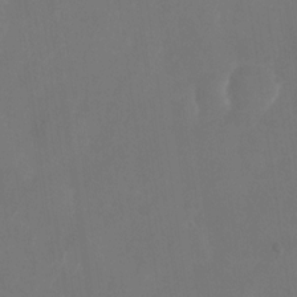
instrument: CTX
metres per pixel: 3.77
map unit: Nhu
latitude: -29.1242
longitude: -58.3089
